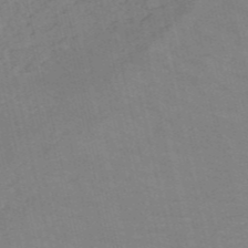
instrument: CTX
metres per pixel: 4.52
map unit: HNb
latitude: -53.7477
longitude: -46.0633
